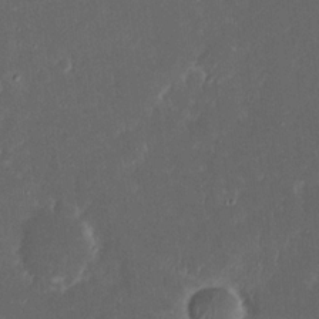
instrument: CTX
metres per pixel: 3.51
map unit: eHh
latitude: 17.2915
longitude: -73.7828
